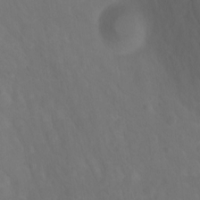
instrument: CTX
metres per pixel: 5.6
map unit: Ht
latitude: 0.0633
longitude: -38.7435
